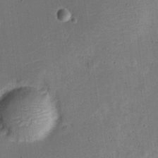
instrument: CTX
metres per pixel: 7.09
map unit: Nve
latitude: -26.1416
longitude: 105.9178
